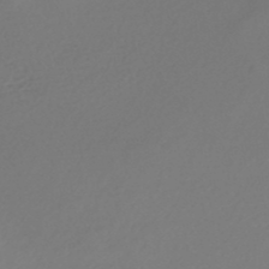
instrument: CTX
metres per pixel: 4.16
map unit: lHb
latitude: -47.3887
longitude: 63.8044
